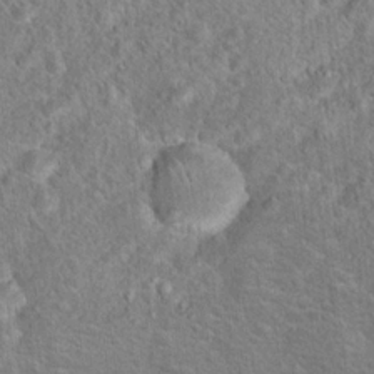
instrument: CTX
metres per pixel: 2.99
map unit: Hto
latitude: 17.8583
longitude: -42.9325
